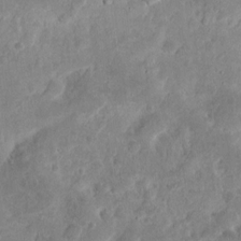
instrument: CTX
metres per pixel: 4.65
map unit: eHh
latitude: 12.9703
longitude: -73.4427
